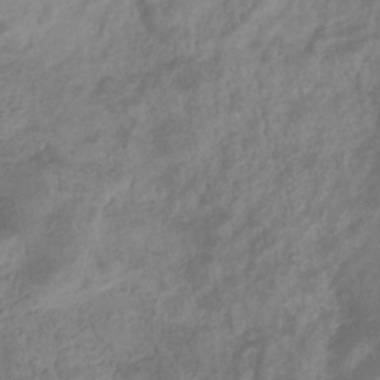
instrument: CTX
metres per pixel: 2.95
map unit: eHb
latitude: -32.7652
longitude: 75.7100
